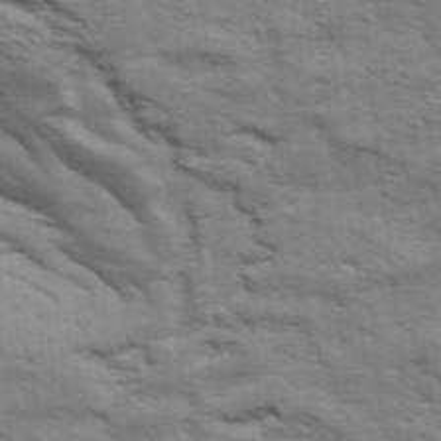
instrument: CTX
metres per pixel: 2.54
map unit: Aa
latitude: 33.1214
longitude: -135.6883
